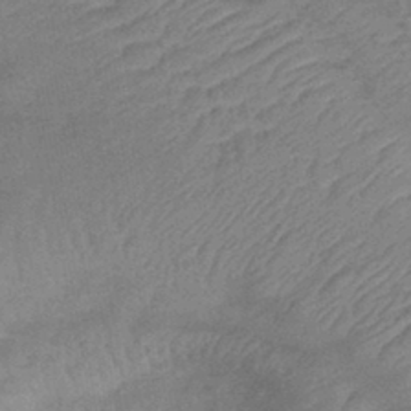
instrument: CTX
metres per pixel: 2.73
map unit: lHb
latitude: -42.3495
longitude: 80.5574
